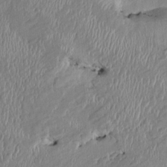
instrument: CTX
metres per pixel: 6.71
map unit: HNhu
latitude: 0.9513
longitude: -6.8758
